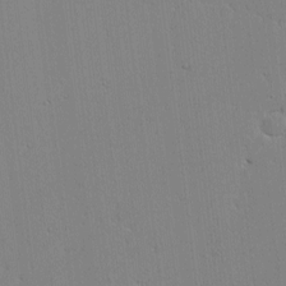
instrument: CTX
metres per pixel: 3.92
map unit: lAvf
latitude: -1.5211
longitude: -105.8395
